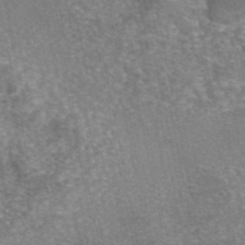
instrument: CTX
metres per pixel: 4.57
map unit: eAb
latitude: 46.1200
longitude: 105.2565
